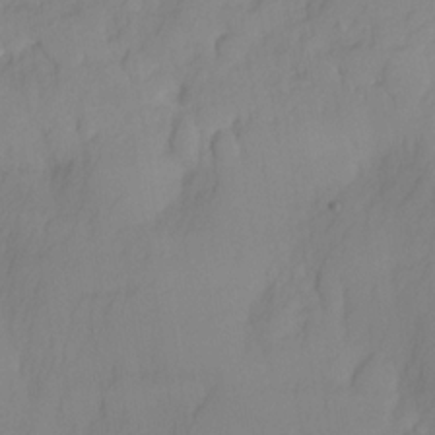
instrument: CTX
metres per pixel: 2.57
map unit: HNhu
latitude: -24.3873
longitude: 49.1998
